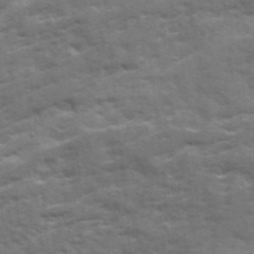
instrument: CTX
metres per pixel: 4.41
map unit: Ave
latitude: 19.5938
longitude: -129.9906
